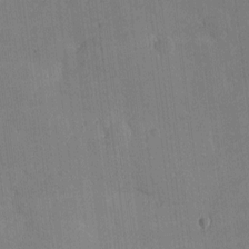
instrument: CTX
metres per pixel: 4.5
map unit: eHh
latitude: 3.9717
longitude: -72.7813
